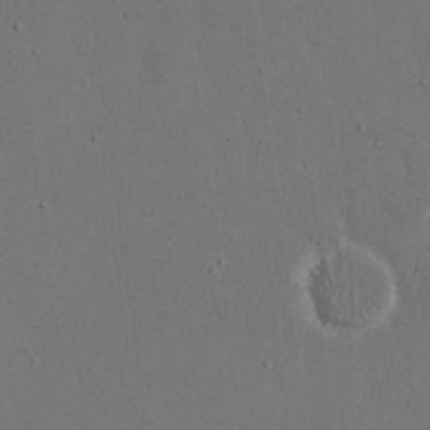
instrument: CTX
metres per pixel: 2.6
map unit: Nhu
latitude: 19.2159
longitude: -72.2712
